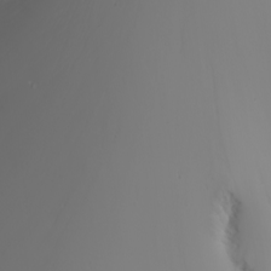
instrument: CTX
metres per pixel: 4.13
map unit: Nhu
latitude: -6.7085
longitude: -90.3278
